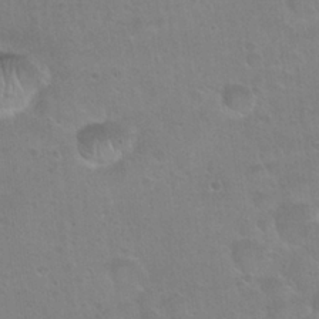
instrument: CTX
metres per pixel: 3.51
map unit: Hto
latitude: 24.0633
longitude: -50.9324
